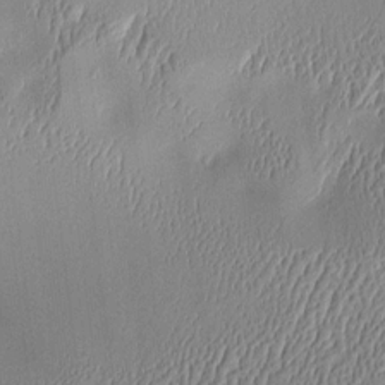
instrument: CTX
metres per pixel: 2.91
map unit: Aa
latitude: 9.9150
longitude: -129.1592
